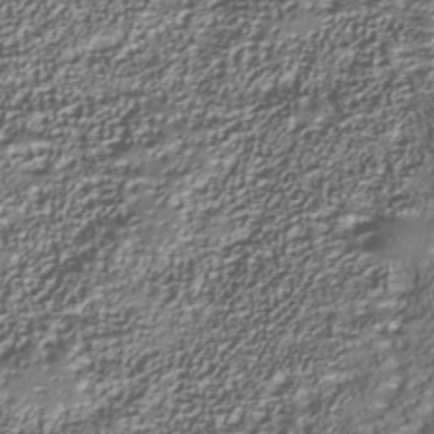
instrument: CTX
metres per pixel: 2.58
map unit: Nhu
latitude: -39.4455
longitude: -85.6505
